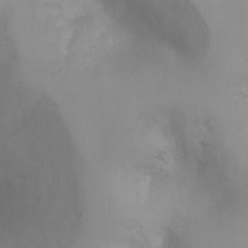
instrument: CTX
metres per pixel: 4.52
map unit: Ht
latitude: -4.8597
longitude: -29.0458
